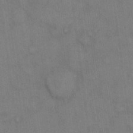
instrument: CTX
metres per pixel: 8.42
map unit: eHh
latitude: 14.5924
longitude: -62.6869
